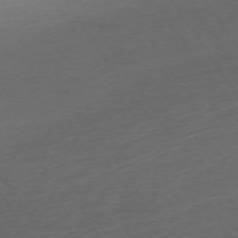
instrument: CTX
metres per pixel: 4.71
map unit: Ap
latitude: -73.8233
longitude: -85.5749
